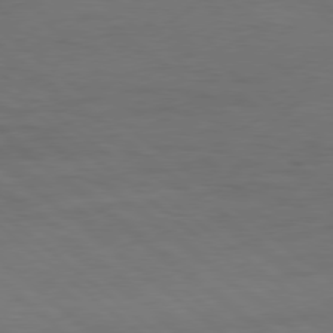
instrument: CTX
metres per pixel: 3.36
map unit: Hpe
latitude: 77.9717
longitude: -127.3104
